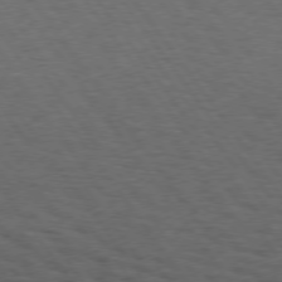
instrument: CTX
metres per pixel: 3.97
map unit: Hpe
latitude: 74.8758
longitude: -132.8191
